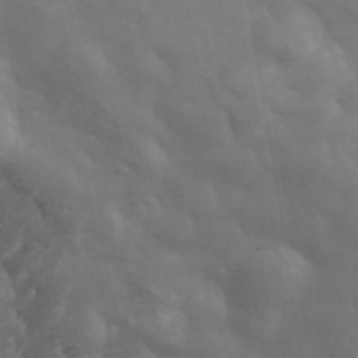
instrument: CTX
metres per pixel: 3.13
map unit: Hve
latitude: 33.4615
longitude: 149.9745
